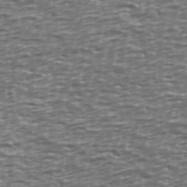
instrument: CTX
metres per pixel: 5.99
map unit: Ave
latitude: 40.3467
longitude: -112.8569
